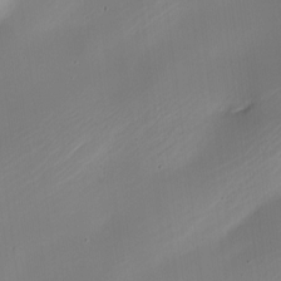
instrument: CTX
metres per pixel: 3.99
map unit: Nhe
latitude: -19.5966
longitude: 144.2173
